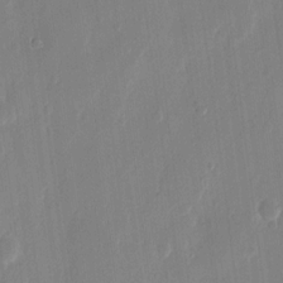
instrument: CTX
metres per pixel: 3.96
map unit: eHh
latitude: 12.1767
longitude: -70.7246
